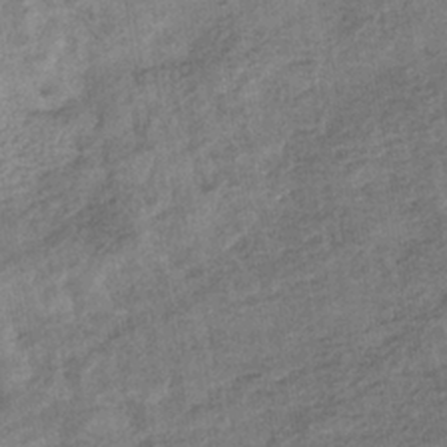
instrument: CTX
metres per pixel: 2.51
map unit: eHb
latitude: -34.7085
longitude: 78.0472
